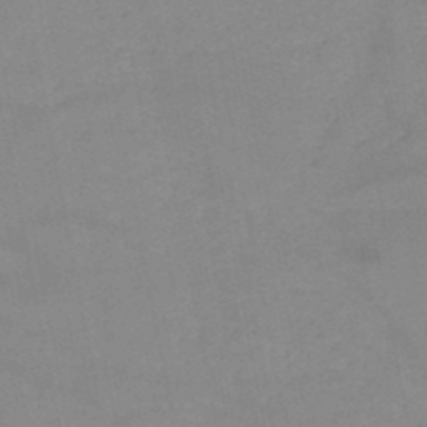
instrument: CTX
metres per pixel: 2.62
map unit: HNb
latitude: -49.8612
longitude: -40.6868
